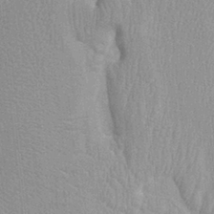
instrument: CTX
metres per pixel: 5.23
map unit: Ht
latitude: -2.5384
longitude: -15.6127
